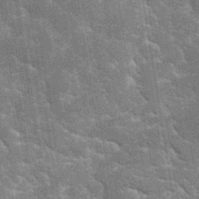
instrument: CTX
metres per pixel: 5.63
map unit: eHh
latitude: 35.0458
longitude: -65.7261
